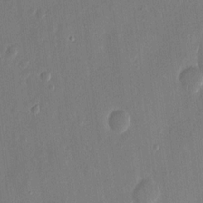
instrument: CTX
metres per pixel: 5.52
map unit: eHh
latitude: 13.3860
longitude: -70.6868
